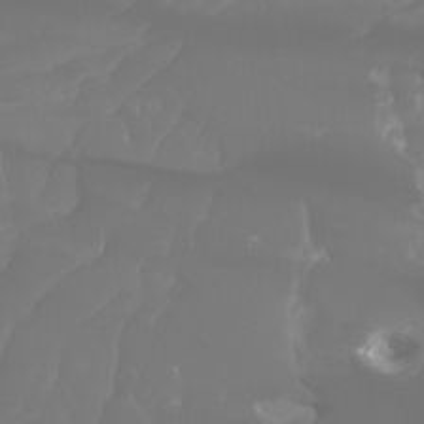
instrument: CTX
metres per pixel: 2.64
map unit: Htu
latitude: -13.3132
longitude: -70.8758
